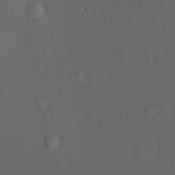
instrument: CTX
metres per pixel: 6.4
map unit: Hve
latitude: 19.4804
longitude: 150.3117
